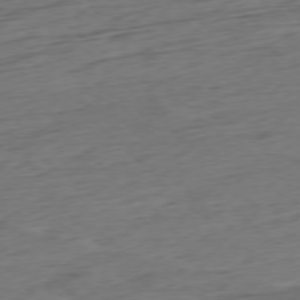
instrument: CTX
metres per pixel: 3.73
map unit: Ap
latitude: -77.1809
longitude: -79.5560
